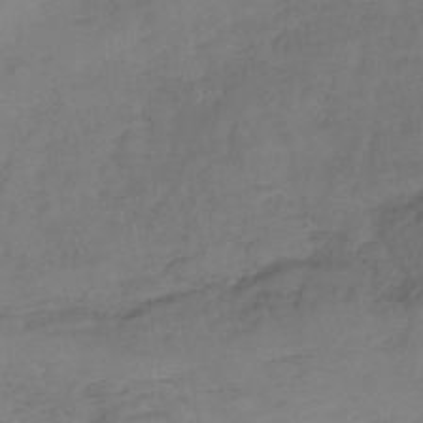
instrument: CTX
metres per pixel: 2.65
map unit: lHb
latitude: -38.1795
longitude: 61.3510
